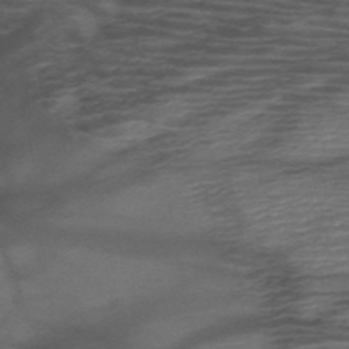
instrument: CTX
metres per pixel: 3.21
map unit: HNb
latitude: -52.8974
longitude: -45.8961
